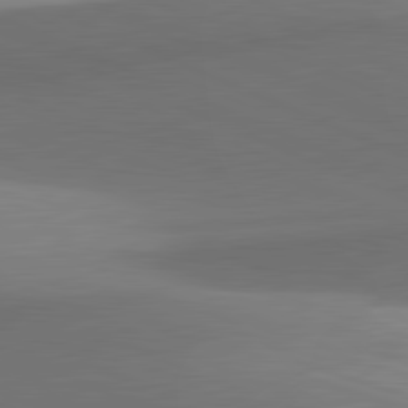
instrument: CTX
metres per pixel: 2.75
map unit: lApd
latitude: 81.8772
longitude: 133.5399
